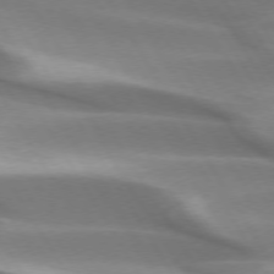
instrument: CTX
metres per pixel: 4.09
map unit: lApd
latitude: 73.5183
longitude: -51.5938
